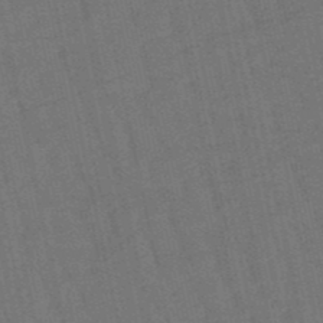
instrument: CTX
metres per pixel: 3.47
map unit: eHb
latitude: -50.4062
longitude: 78.6518
